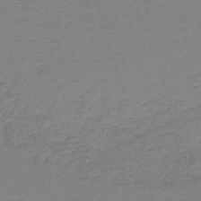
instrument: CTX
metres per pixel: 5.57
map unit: HNb
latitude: -40.7652
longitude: 50.0661
